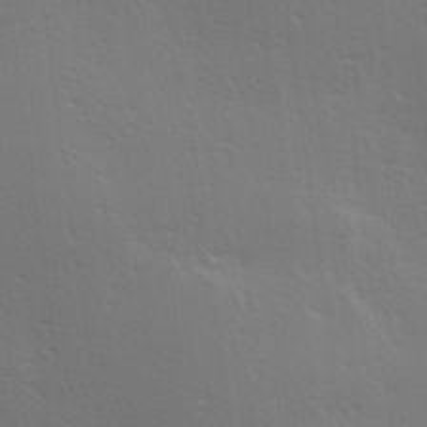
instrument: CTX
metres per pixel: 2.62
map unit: Hve
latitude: 19.2915
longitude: 149.4833
